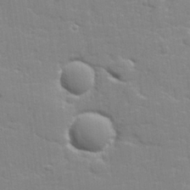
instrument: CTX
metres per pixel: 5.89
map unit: lHvf
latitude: 24.2522
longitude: 142.2361
